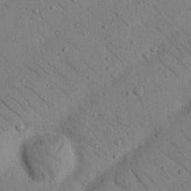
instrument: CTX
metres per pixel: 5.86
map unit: Nhu
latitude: 23.2159
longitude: -74.2712
